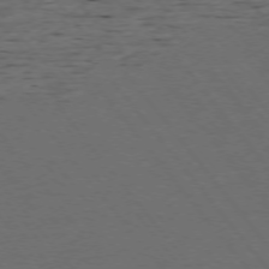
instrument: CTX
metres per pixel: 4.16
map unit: Ap
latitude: -76.1228
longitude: -62.5924
